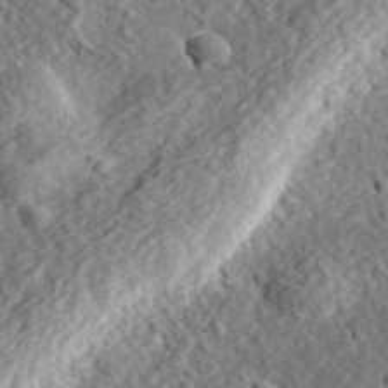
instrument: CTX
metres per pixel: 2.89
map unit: eHh
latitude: 36.9325
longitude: -79.1781
